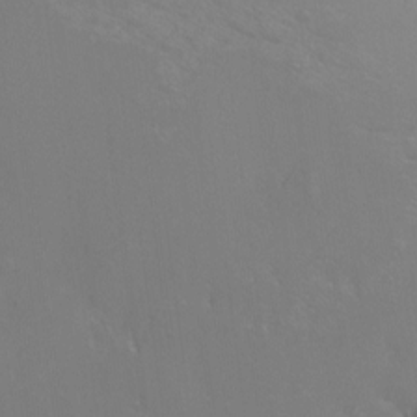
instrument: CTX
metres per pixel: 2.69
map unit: Nhu
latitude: -16.9920
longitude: -49.8961
